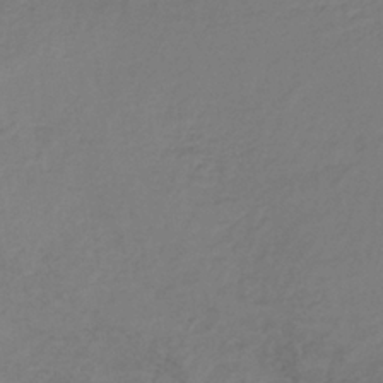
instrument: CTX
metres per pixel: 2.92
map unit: lHb
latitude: -34.9353
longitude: 61.1242
